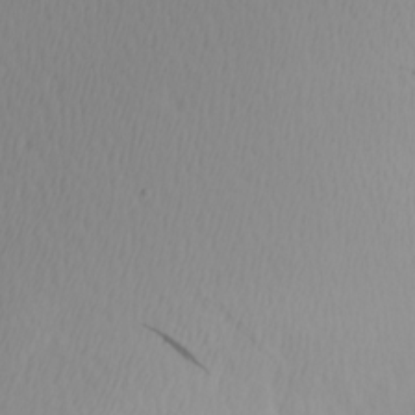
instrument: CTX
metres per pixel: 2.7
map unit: Hve
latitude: 12.9325
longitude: -91.0647
